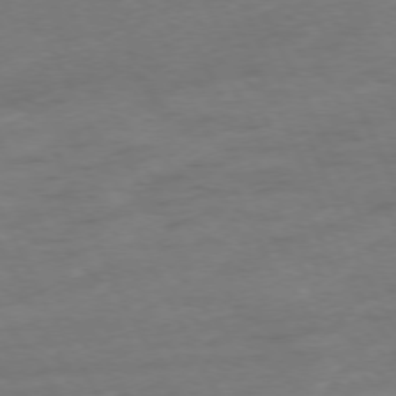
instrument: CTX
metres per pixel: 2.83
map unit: Ap
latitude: -76.6707
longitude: -72.8947
